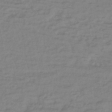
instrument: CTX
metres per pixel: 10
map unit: lHb
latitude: -41.5210
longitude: 76.2173
